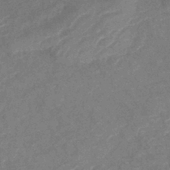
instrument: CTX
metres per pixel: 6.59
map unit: lHb
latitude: -40.6140
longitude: 77.4076
